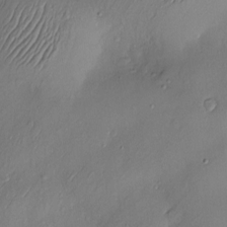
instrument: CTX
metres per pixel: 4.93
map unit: Hve
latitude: -10.9353
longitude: 173.4076
